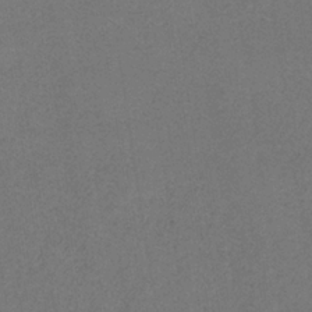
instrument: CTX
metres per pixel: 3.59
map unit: HNb
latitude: -33.7856
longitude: 54.4251
